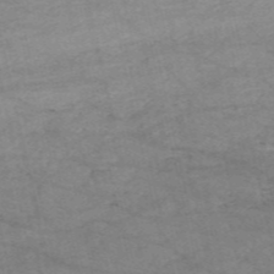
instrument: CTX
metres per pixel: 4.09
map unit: HNb
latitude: -54.7652
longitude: -43.6316
